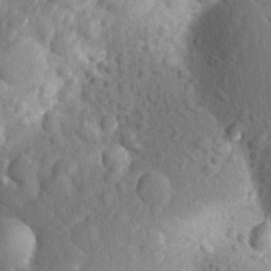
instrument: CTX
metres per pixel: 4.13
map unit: Aa
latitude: 23.4804
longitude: -147.2537
